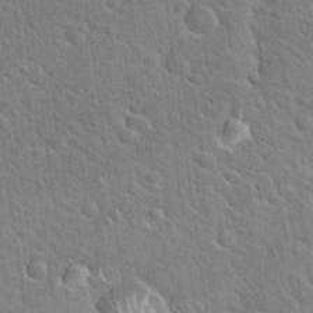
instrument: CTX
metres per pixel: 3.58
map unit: Hto
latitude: 20.4601
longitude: -51.5182
